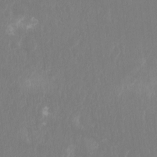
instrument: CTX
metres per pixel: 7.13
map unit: Hto
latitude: -8.3684
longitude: -45.1781
